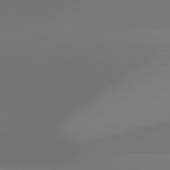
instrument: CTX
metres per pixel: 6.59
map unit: lApd
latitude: 81.7261
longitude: 128.3306
